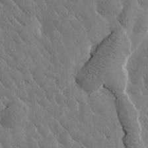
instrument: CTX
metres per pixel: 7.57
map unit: Htu
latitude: -1.0298
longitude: 175.1998
